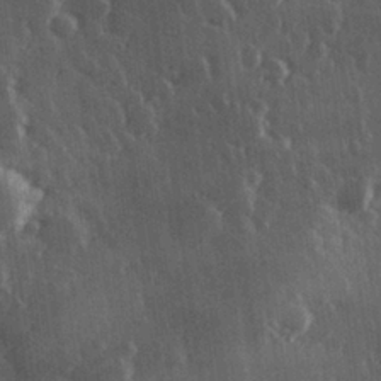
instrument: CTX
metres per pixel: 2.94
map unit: Hve
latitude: 27.2537
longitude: 147.5588
